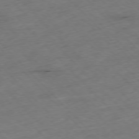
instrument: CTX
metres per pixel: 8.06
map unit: Hpe
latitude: -76.9920
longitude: -17.0458
